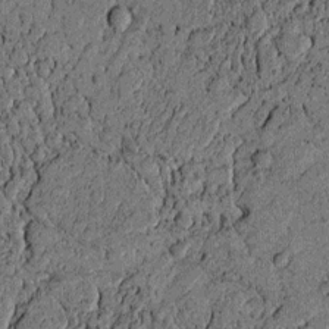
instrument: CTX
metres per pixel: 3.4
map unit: lAvf
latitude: 4.2145
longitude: 158.0661
